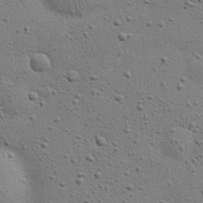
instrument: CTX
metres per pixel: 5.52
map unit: eHh
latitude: 24.4223
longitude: -69.4238
